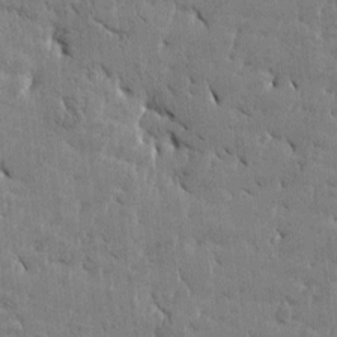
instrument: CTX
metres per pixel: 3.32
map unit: Htu
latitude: -4.4818
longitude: 176.7841
